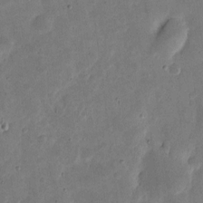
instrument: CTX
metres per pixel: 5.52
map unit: eHh
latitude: 5.2348
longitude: -71.4615
